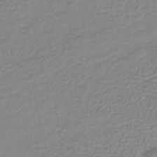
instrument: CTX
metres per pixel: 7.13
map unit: lHb
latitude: -36.2739
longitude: 61.8044
